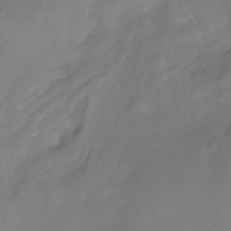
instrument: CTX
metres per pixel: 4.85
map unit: Nhu
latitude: -26.2928
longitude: -57.5182
